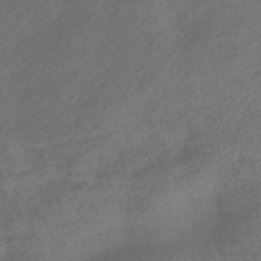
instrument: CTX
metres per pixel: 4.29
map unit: HNhu
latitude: -41.9367
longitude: 93.1620
